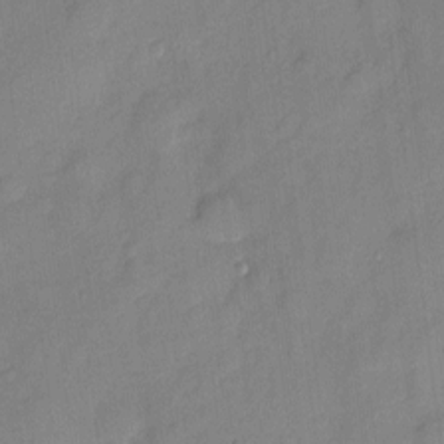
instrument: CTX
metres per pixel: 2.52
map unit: eHh
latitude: 3.8394
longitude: -74.3089
